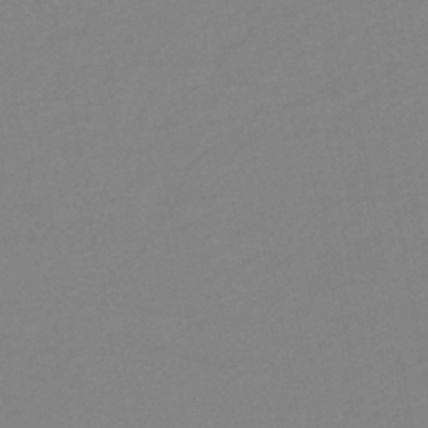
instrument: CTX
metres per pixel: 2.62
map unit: lHb
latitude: -44.9542
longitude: 56.4251
